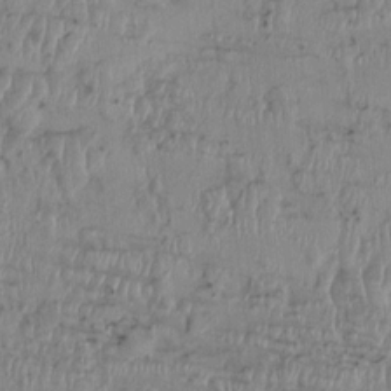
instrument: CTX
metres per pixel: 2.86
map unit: HNhu
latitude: 1.9528
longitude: -6.0255
